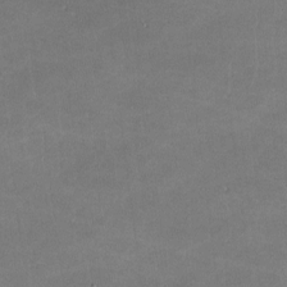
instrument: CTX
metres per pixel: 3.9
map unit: lHvf
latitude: -11.2943
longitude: -103.0269
